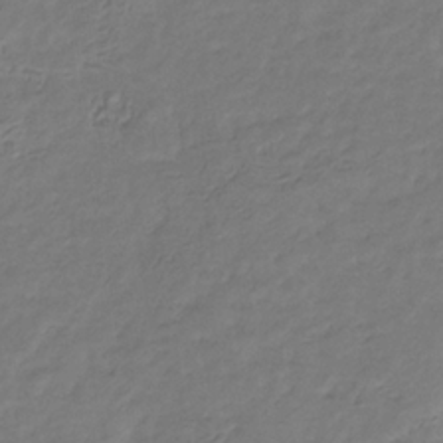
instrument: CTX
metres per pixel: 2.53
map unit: eHb
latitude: -30.2928
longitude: 71.1998
